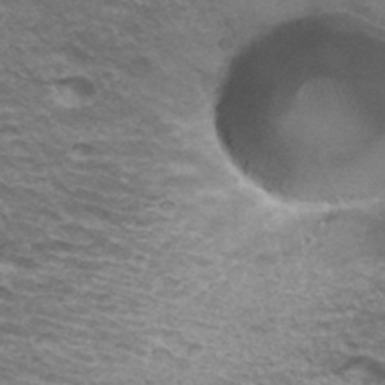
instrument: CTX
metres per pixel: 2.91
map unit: Hto
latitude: 34.9702
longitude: -42.4979
